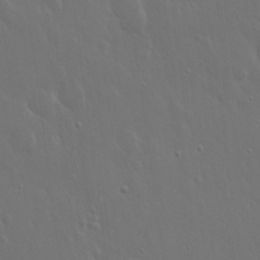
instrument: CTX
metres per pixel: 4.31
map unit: Hto
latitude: 17.9717
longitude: -56.6301
